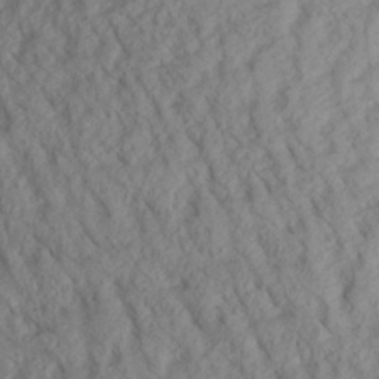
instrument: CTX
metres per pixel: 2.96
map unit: Aa
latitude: 27.8395
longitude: -133.9717
